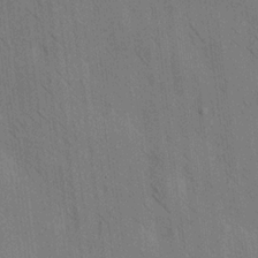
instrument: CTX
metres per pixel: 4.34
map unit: HNhu
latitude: 12.3656
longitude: 10.1984
